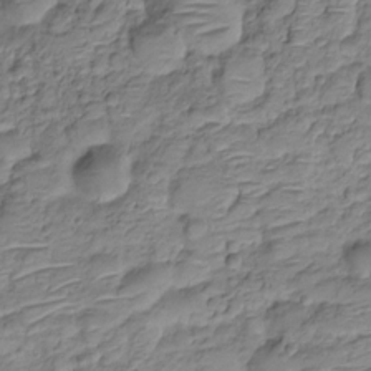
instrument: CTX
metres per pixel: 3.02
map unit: HNhu
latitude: -20.8219
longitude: 84.8596
